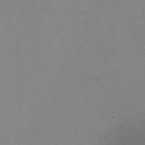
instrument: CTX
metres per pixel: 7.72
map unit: HNhu
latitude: -1.3321
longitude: -3.0836
